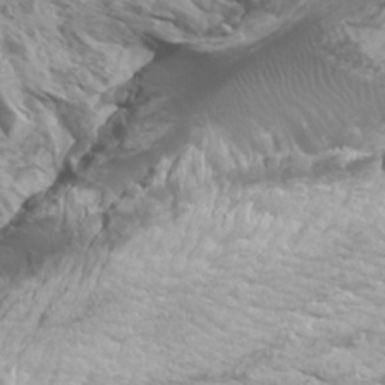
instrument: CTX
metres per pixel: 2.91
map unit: Htu
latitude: -6.2928
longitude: -75.1781
